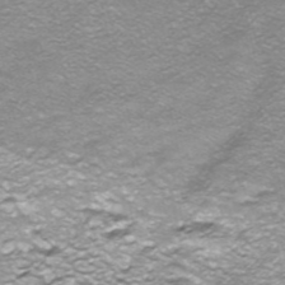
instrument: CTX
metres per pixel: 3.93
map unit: HNhu
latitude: -40.1606
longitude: 103.0675
